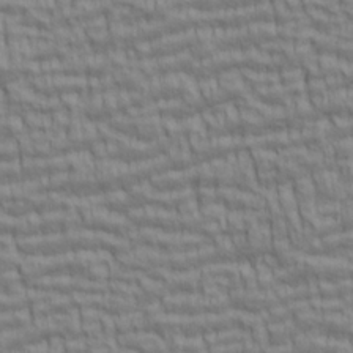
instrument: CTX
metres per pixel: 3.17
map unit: lAa
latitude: 5.8961
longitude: -115.4048
